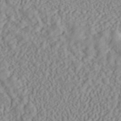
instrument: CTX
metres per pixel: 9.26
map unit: ANa
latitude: 40.0255
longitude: 28.3117
